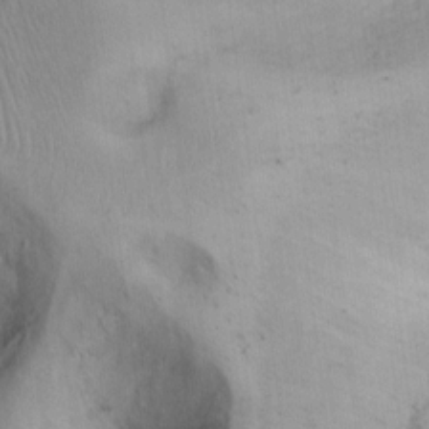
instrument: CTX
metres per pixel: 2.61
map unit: Hto
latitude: 12.1578
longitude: -56.5167
